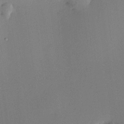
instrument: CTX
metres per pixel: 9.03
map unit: HNhu
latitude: 9.9150
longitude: 16.2362
